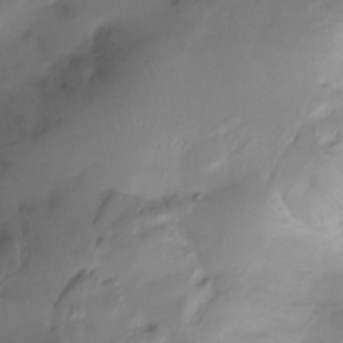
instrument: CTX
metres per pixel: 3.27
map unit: Htu
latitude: -14.9731
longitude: -45.7449
